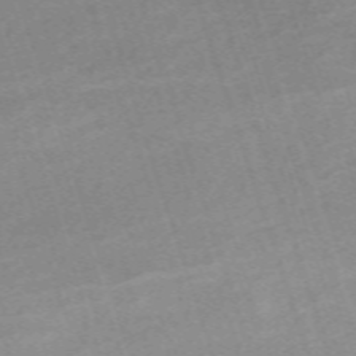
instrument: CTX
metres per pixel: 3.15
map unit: eHh
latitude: -64.4062
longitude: 49.9367
